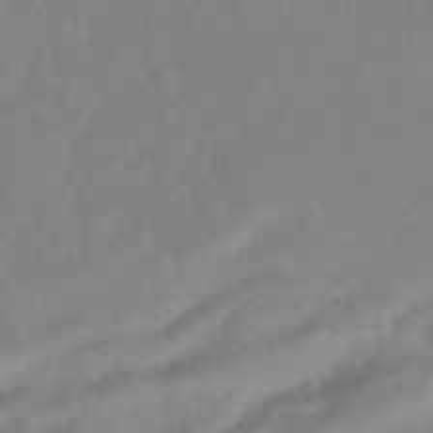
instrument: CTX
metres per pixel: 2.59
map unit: ANa
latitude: -38.1984
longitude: 97.8611
